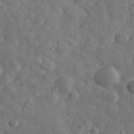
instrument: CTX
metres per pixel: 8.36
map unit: eHh
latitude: 33.1592
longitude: -69.5371
